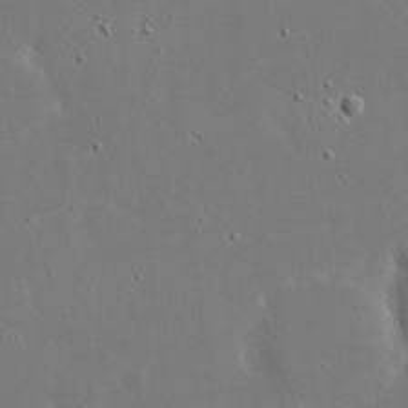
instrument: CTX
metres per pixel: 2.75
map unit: eHh
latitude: 18.7057
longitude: -71.6883
